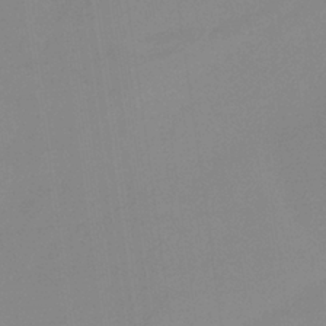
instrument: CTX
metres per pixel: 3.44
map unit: HNb
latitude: -36.1039
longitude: 54.7463
